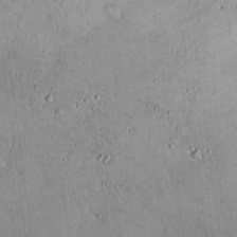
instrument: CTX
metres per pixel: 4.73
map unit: Hto
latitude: 16.7813
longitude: -59.3104
